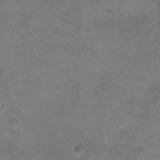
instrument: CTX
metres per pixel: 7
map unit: Hto
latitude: 17.7828
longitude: -38.8380
